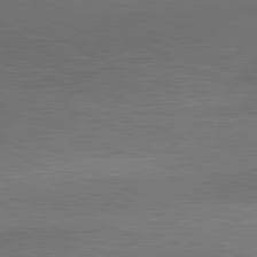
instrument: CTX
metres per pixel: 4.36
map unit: lApd
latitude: 81.9717
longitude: 134.4818
